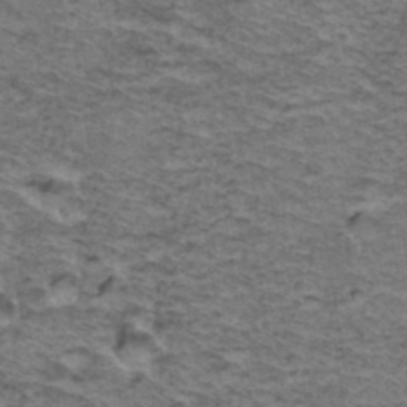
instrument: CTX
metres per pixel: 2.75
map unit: Hto
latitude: 37.1592
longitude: -46.4412
